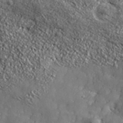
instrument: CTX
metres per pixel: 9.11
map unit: ANa
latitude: 38.7624
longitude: -91.8772
